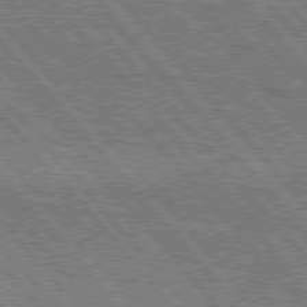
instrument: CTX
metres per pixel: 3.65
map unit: Hpe
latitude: 75.9906
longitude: -126.0255
